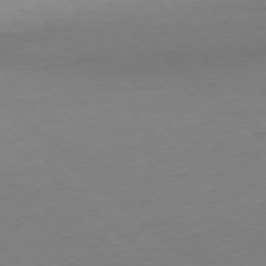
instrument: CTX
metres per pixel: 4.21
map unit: Ap
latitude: -78.0850
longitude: -96.9891
